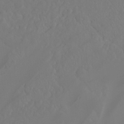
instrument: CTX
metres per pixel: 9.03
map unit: Hto
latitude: -8.4818
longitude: -46.3090
